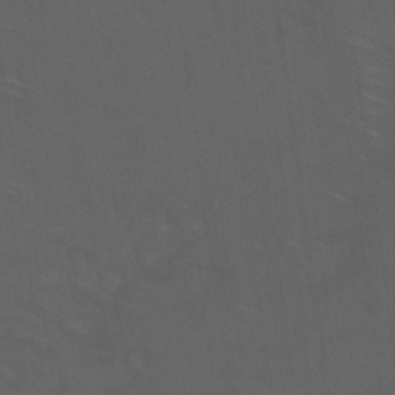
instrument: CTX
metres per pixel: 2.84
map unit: Nhu
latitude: 25.9717
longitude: -54.3089
